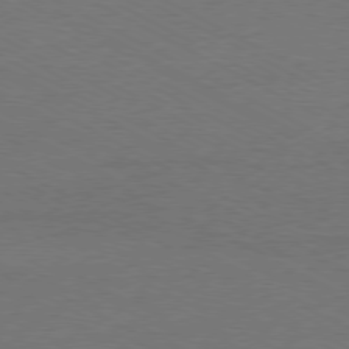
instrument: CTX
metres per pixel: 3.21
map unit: Ap
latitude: -79.6910
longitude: -82.1577
